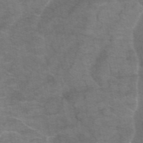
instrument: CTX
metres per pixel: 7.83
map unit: eAb
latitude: 46.2145
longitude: 102.0472
